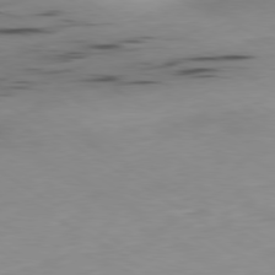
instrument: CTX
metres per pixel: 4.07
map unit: Ap
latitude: -80.1795
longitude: -62.1956
